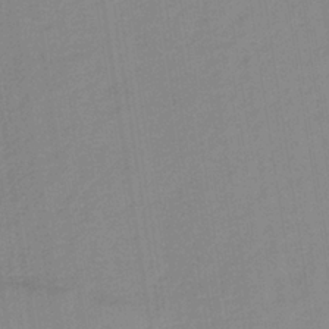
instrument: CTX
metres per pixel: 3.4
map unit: lHb
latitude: -35.7100
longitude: 71.9745
